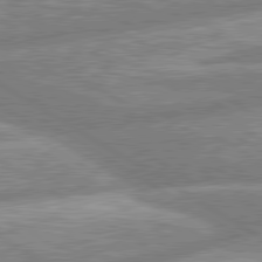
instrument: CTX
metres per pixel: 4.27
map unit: lApd
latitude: 80.4601
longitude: -164.7435
